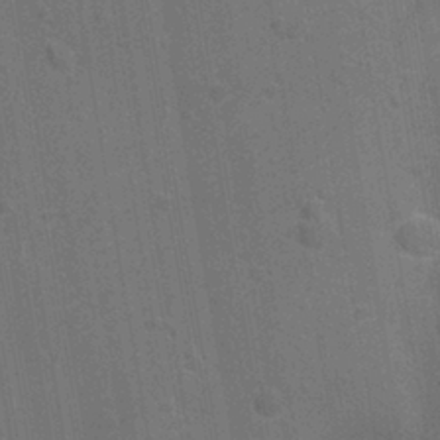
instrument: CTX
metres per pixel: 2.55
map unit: Ht
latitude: -10.8786
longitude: -22.6679
